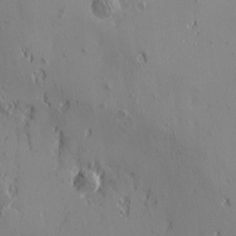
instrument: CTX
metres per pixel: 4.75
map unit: Htu
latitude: -3.8233
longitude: -176.7813
